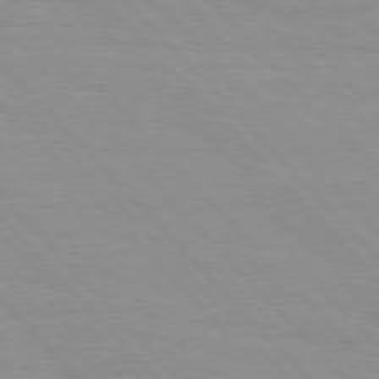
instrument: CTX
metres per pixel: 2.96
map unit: Hpe
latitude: 76.3656
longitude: -154.5168
